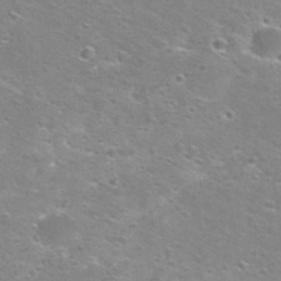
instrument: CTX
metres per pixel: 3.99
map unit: Nhu
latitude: 29.3104
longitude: -49.2915
